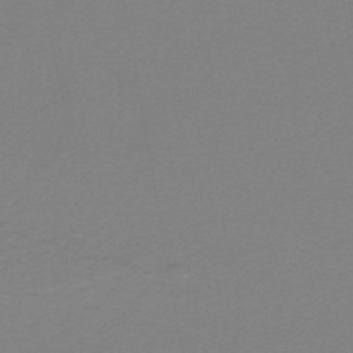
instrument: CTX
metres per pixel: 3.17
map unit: lHb
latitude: -45.4265
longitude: 71.6344
